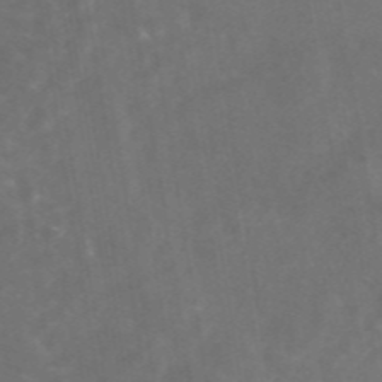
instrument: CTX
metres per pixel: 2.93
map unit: eAb
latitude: 46.5546
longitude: 126.3117
